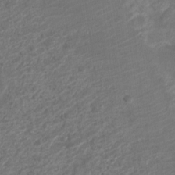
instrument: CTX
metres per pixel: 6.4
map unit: Nve
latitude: -19.3321
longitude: 107.1242
